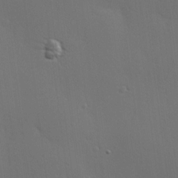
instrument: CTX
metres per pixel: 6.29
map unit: Hve
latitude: 18.7813
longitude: 150.5763
